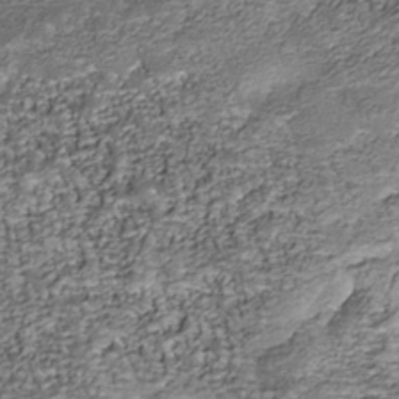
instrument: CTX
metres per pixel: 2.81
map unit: Nhu
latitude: -38.1795
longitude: -81.2348
